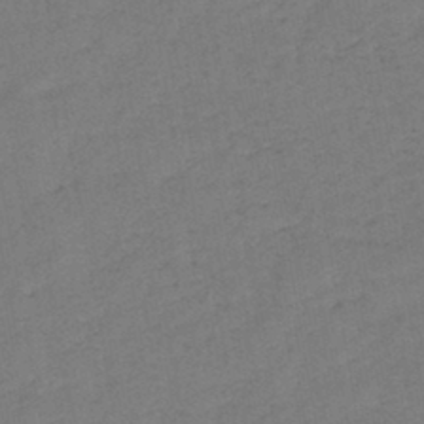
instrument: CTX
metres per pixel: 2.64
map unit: eHb
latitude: -41.7855
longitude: 79.6155
